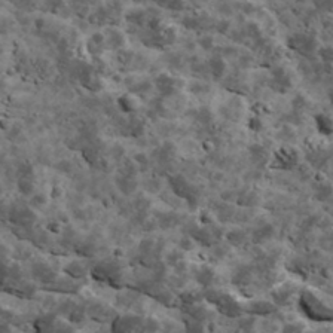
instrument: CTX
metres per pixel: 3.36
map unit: Ave
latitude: 17.8583
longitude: -134.7057
